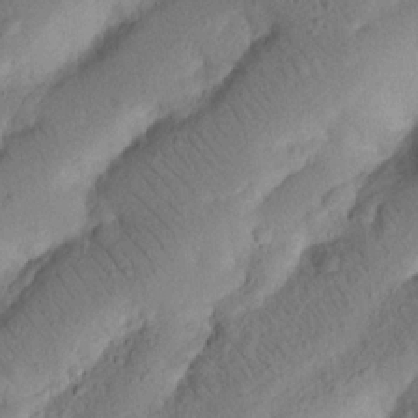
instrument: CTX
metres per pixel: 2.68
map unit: Nhu
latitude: 20.7247
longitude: -75.1214
